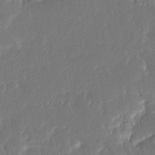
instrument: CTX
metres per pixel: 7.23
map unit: Ave
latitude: 15.3671
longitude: -138.9892
